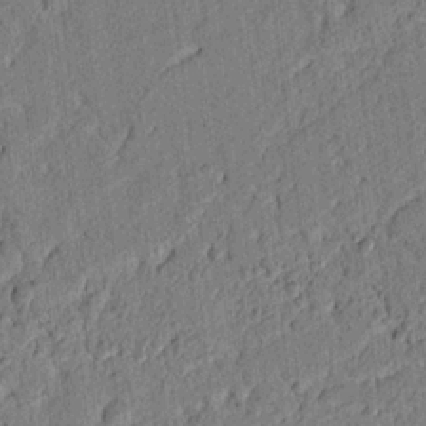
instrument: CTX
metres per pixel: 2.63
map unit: lAvf
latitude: 7.3104
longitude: 164.9542
